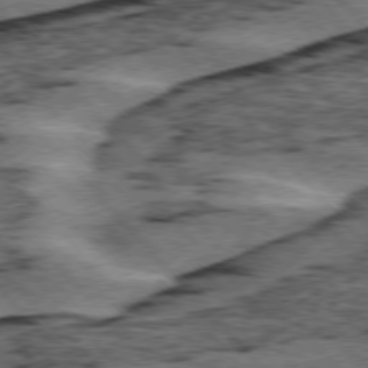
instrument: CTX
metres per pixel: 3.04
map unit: lApd
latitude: 76.1766
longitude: -77.8583
